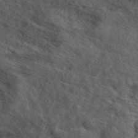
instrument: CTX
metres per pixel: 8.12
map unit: ANa
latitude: 49.4048
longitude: -73.6316
